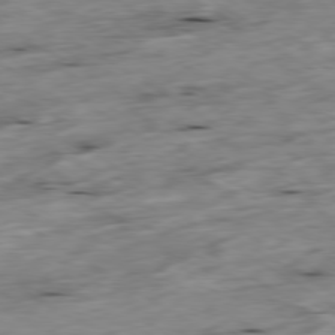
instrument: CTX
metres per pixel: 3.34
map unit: Ap
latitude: -79.7099
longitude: -88.6869
